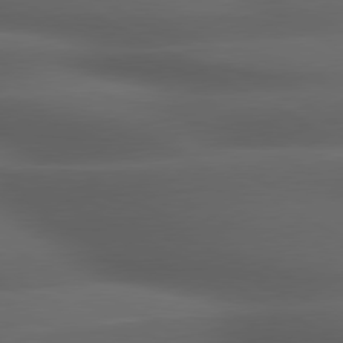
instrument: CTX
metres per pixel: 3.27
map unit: lApd
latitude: 79.3860
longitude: -119.6694
